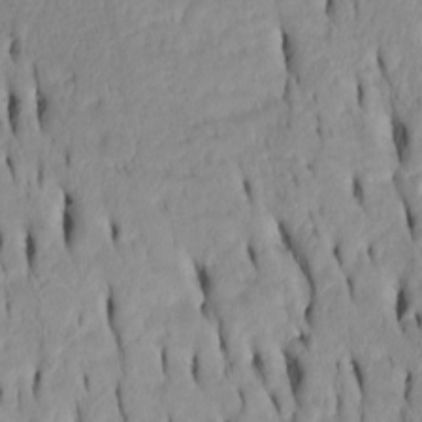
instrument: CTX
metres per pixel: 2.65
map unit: Htu
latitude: -4.6140
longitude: 152.0472
